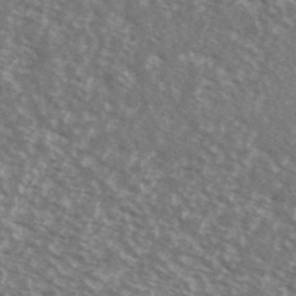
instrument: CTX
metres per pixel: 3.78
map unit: Ave
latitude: 39.0458
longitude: -111.2915
